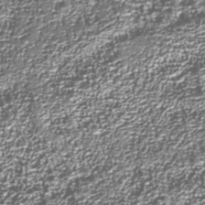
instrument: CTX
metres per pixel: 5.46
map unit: Nhu
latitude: -38.6708
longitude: -83.2159
